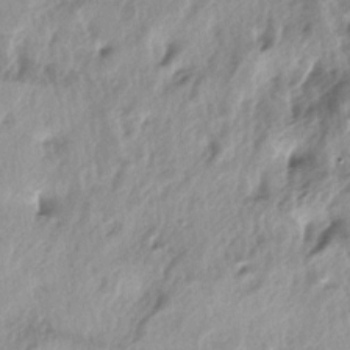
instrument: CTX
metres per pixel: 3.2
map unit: lAa
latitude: -4.9919
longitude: -125.3482
